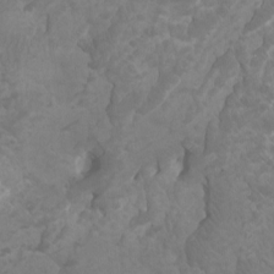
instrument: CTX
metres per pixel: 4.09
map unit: Ht
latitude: -2.8596
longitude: -18.0444
